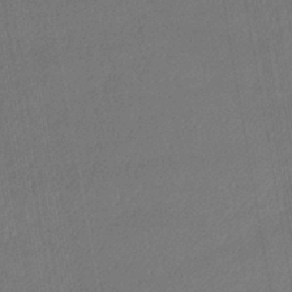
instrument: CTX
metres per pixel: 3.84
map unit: lHb
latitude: -43.7855
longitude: 61.4643
